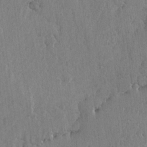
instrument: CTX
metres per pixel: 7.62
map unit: lAvf
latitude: -6.6329
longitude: -114.8191
